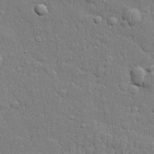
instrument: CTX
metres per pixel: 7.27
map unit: lHvf
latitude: 21.9717
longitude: 142.8596
